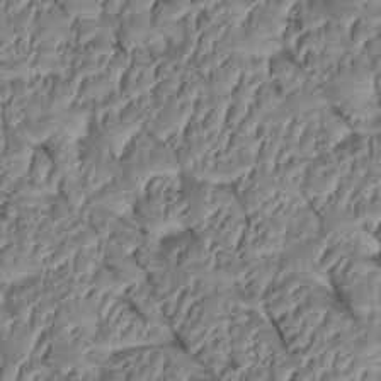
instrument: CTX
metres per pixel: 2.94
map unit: Htu
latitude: 1.4615
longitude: 147.8989
